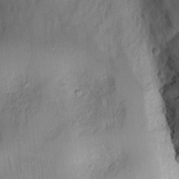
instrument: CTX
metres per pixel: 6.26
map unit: eHh
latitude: 11.4804
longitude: -71.6883
